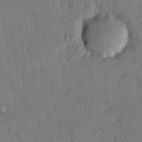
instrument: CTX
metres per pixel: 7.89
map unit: eHh
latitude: 25.2725
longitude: -78.2712
